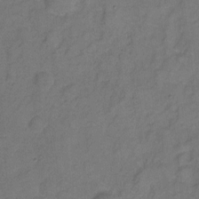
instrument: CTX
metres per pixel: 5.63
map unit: Hto
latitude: 5.6127
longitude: -61.1970
